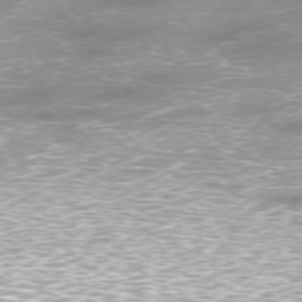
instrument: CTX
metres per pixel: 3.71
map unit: Ap
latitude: -76.7085
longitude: -61.8772
